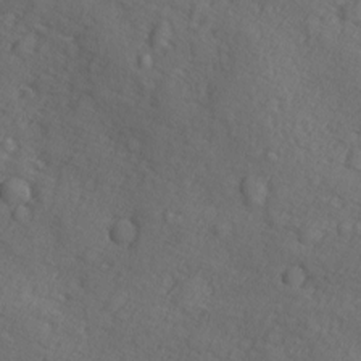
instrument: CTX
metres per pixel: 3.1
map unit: Ave
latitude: -9.5021
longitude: -119.1025
